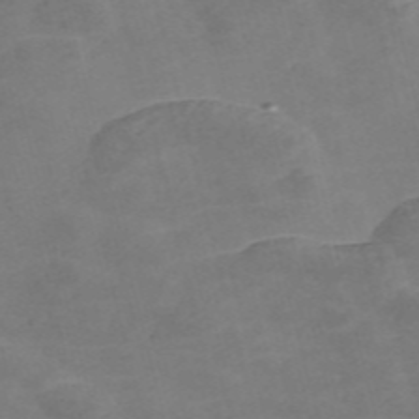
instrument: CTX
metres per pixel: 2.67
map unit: Nve
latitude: -57.0675
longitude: 52.8408
